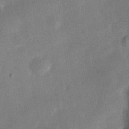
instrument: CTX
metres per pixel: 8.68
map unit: eHh
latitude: 24.7624
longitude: -68.5924
